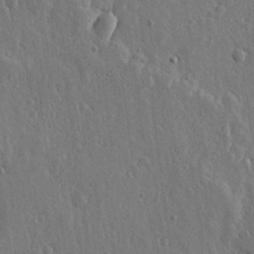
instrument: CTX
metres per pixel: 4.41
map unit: lHvf
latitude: 19.5182
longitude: -115.9906
